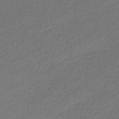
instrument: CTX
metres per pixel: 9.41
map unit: HNhu
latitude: -41.7477
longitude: 95.7288
